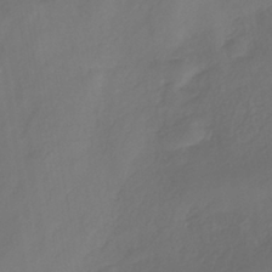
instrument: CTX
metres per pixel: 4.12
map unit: ANa
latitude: -38.1795
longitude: 98.1984
